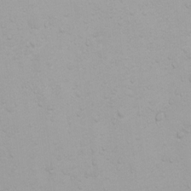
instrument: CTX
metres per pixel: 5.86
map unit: Ht
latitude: 3.8205
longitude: -22.4223
